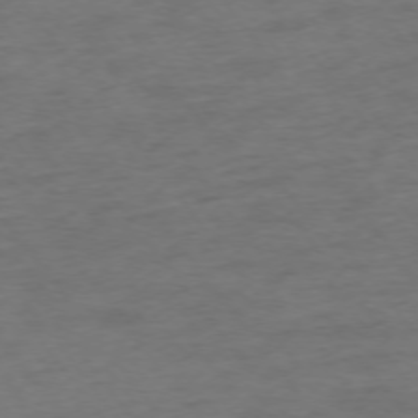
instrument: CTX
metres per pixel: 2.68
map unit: Ap
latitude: -75.2754
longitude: -73.1215
